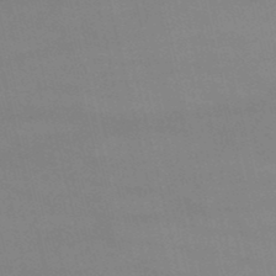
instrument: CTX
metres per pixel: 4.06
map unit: lHb
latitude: -48.7841
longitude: 70.6519
